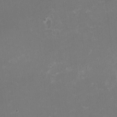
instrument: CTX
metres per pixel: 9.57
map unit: HNhu
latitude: -2.5762
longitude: -7.0269
